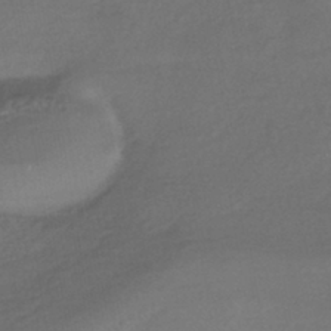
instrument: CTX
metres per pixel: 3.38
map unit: HNhu
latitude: -42.7841
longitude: 95.8233
